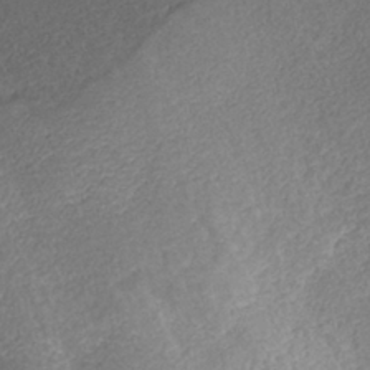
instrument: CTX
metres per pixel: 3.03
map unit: HNhu
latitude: -39.7478
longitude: 97.6722
